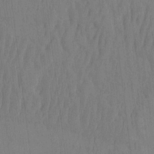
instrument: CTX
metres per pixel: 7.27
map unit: eHh
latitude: -3.0108
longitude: 14.5574
